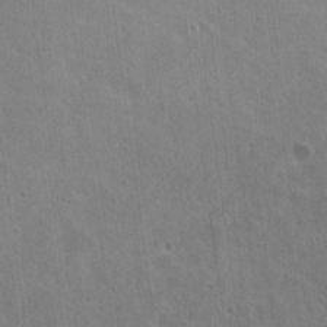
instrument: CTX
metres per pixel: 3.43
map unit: Nhu
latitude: 18.8758
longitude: -30.2712
